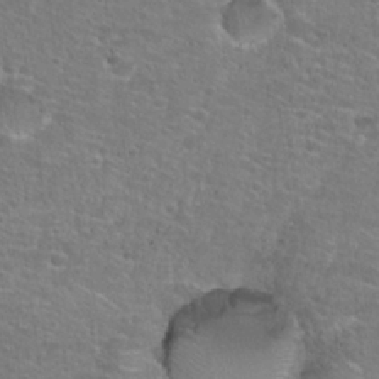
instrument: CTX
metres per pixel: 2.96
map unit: Hto
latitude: 25.8394
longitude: -48.6302
